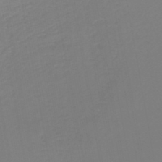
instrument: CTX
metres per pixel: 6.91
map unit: lHb
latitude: -46.0661
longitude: 66.4062
